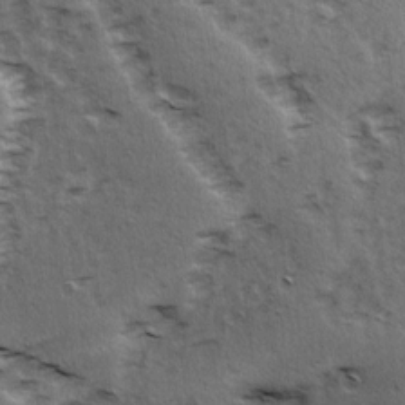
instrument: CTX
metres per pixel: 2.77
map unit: Ave
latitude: 15.2915
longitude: -104.4034
